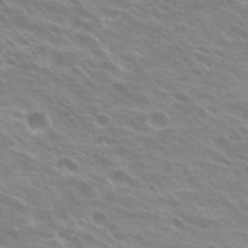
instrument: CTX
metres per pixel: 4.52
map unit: Hto
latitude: 23.6505
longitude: -31.2159
